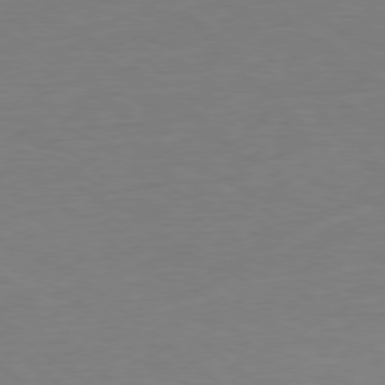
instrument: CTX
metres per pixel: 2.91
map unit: Ap
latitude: -78.7652
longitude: -78.2145
